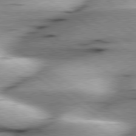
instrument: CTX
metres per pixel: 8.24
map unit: lApd
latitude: 79.3104
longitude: -155.4615
